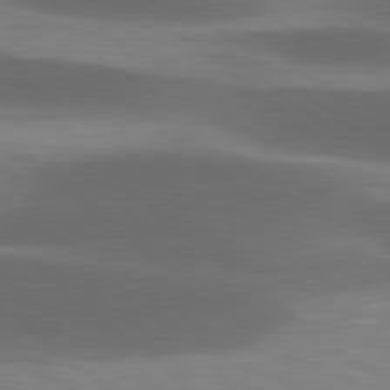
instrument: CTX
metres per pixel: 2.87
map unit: lApd
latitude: 78.8758
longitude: -48.0444
